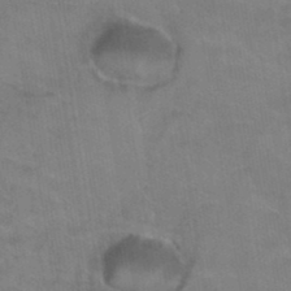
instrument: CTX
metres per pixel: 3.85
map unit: Hto
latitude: 39.1970
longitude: -42.3656
